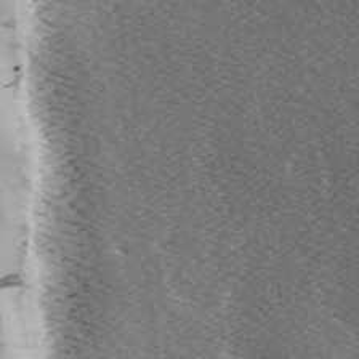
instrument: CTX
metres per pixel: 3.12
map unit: lAa
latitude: -6.6140
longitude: -123.8205
